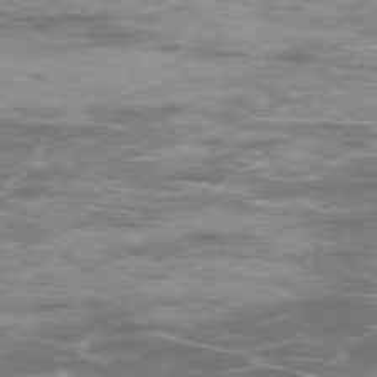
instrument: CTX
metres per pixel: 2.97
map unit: Ap
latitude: -75.9745
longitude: -67.9717
